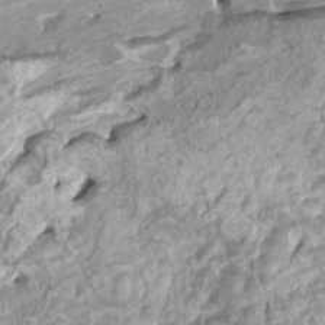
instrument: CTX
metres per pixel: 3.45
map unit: HNhu
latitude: 3.4237
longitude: -2.8947
